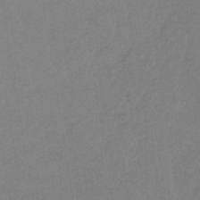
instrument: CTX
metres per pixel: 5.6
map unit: HNb
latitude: -34.6707
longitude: 54.8219
